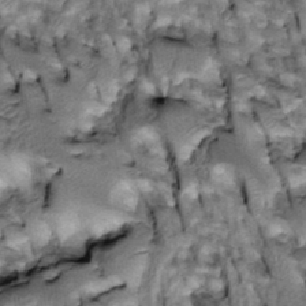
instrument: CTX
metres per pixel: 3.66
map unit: Htu
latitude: -3.8044
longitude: 150.5762
